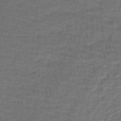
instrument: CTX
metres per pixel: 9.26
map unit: lHb
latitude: -43.9178
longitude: 59.0675
